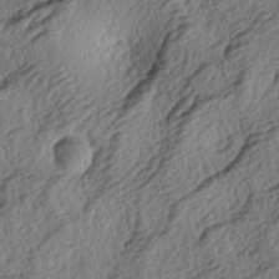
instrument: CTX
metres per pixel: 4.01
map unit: lAa
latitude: -3.8800
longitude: -123.5749
